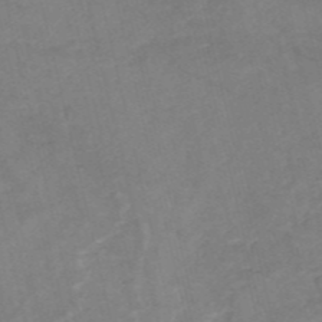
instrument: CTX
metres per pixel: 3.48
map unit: HNb
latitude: -54.1228
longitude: -47.6505
